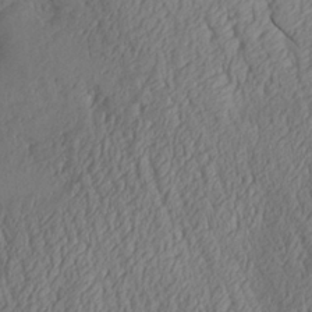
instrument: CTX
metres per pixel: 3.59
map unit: Aa
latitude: 28.2144
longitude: -133.7072
